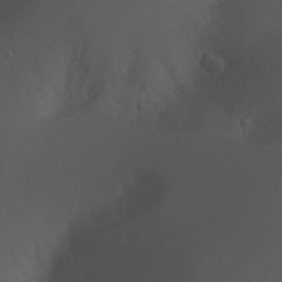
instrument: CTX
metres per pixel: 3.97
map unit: Nhu
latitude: -7.1053
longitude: -75.3482
